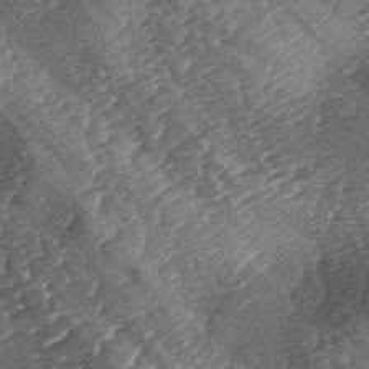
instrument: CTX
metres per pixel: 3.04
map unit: lAa
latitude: -3.5210
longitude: -127.0648
